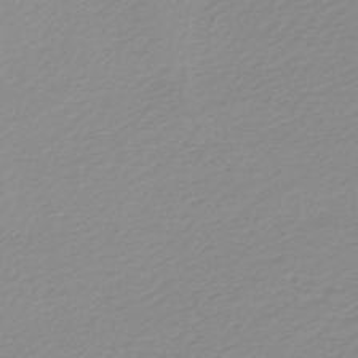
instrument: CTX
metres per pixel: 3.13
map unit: lHb
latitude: -48.1228
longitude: 65.4455
